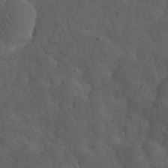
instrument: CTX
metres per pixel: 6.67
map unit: eHh
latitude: 30.4601
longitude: -68.4790
